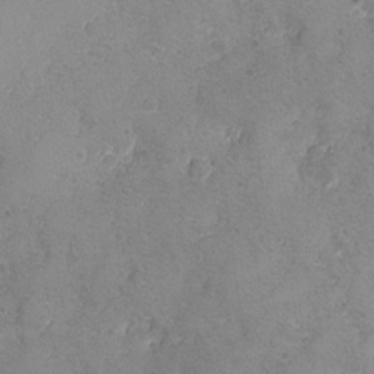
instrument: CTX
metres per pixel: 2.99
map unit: Ave
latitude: -8.0850
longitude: -118.5168
